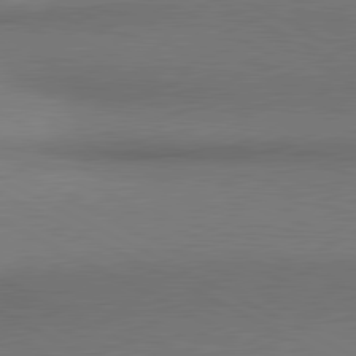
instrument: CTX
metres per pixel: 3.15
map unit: lApd
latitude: 80.9325
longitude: 154.6330
